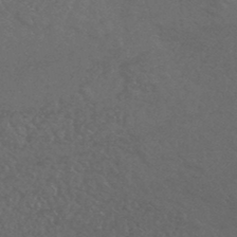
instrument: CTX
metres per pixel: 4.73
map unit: HNhu
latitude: -45.5588
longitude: 93.1998
